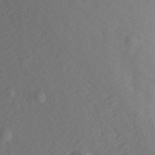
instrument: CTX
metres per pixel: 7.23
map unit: Aa
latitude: 15.8017
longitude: -146.0444
